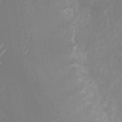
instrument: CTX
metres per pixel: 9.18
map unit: Nhu
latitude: -27.5210
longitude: -74.7624
